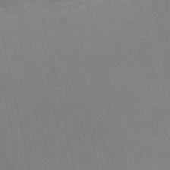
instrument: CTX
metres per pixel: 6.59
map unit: HNb
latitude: -55.4077
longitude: -38.5546
